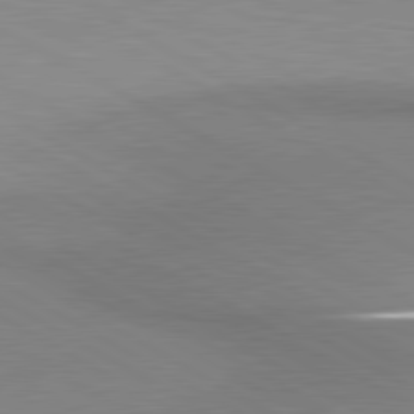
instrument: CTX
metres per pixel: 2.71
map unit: lApd
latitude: 80.8380
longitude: 159.2564
